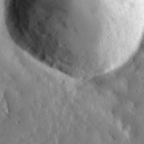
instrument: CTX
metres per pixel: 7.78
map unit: eHh
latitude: 31.7261
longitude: -77.4804
